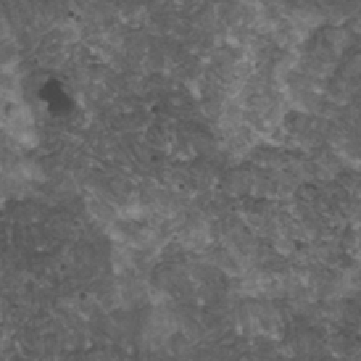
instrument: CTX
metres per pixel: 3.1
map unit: HNhu
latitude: 2.6301
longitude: 4.0094
